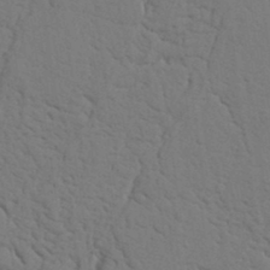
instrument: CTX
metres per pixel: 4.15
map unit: Nhu
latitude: 19.8961
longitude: -76.4412
